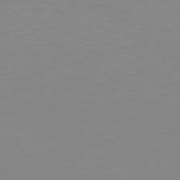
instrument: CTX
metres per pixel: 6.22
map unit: Hpe
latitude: 78.8380
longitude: -172.1388
